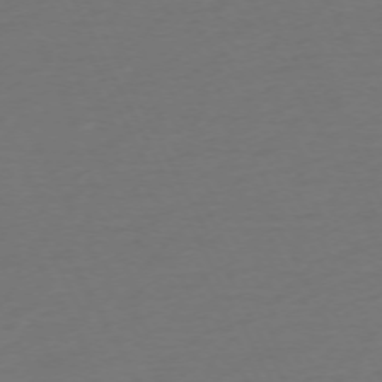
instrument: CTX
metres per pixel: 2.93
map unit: Ap
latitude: -74.1417
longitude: -69.9339
